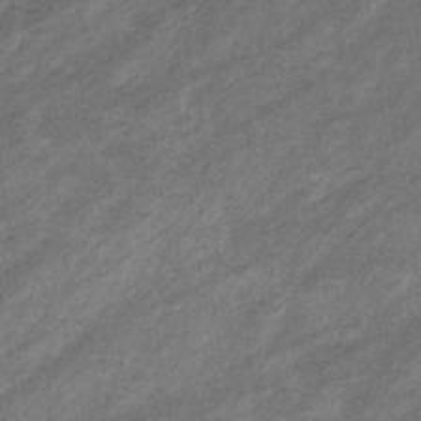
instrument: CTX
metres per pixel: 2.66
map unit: eHb
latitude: -32.5952
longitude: 70.6708
